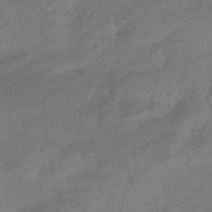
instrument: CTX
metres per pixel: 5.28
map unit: eHb
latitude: -42.3684
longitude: 83.6155
